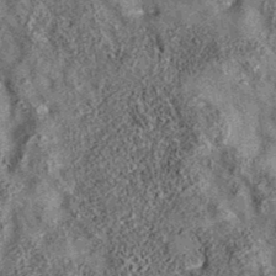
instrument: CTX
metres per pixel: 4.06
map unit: eAb
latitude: 36.1955
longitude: 108.2739
